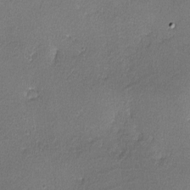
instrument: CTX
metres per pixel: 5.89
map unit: lHvf
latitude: -11.7478
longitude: -102.5168
